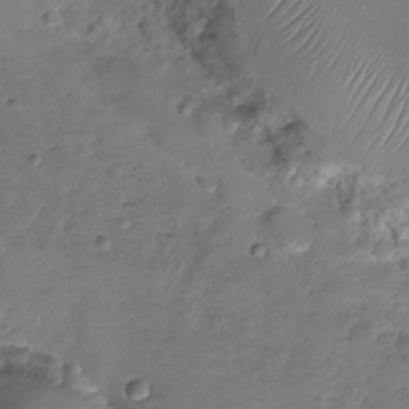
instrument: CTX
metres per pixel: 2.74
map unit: Nhu
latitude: -27.8233
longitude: -60.3467
